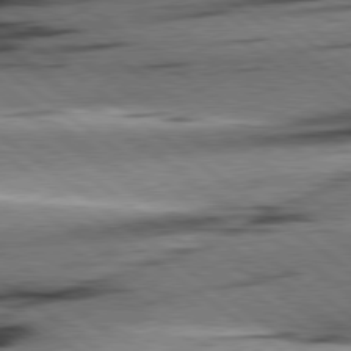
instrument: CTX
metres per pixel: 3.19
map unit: Hpe
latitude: 78.8569
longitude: -154.7246
